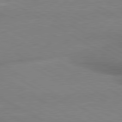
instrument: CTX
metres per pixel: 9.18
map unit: lApd
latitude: 80.4790
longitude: 166.1795
